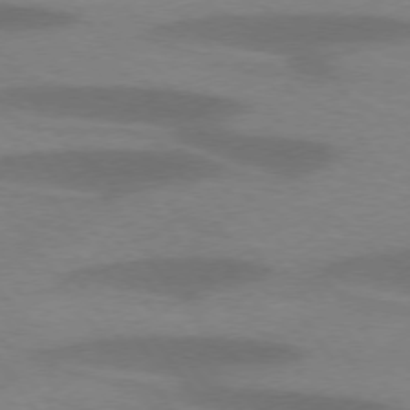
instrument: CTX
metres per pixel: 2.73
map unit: lApd
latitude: 74.2145
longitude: -54.6112
